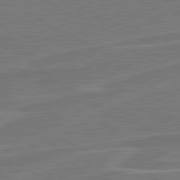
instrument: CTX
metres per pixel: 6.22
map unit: lApd
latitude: 81.2348
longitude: 121.0108
